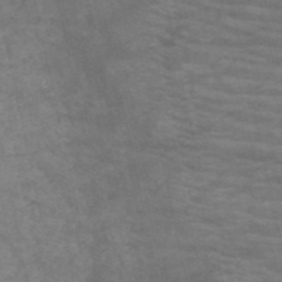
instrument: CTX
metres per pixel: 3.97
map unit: HNb
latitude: -53.4265
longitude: -43.8206
